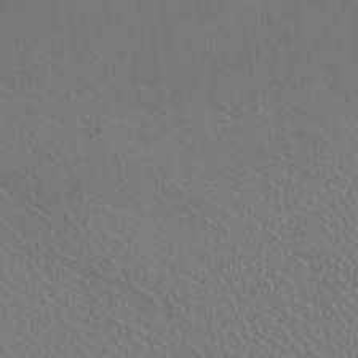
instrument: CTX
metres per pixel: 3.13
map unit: HNhu
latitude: -0.6141
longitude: -1.5182
